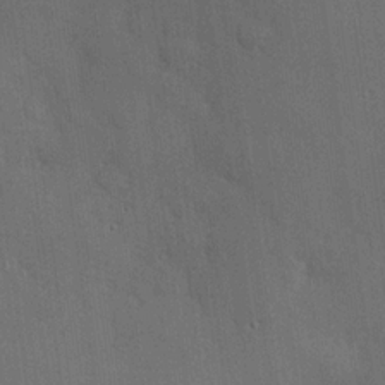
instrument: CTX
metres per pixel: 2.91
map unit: Hve
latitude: 19.3859
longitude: 150.9164
